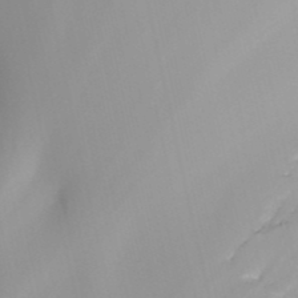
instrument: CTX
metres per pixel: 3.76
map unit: ANa
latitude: 41.4993
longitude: 28.1795
